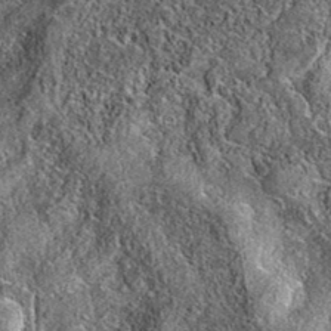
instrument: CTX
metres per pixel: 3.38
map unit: eAb
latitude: 36.1578
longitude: 108.6141
